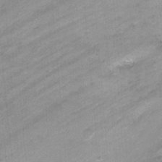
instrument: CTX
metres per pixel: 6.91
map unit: Nhu
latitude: -7.8800
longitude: -43.3860
